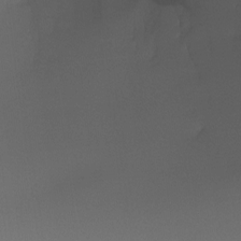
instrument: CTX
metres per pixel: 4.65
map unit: Ht
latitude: -15.8990
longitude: -45.1403
